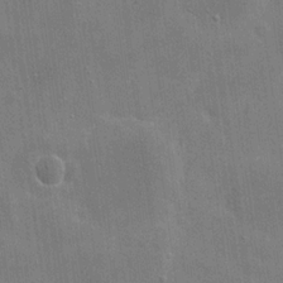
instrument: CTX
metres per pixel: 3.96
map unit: eHh
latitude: 20.1767
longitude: -66.6679
